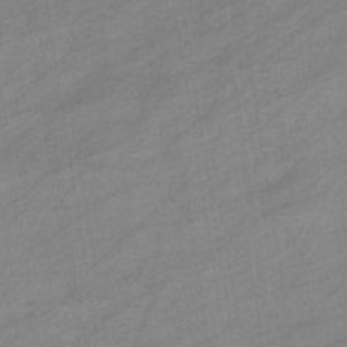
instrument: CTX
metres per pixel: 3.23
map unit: eHb
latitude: -37.2565
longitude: 78.2361
